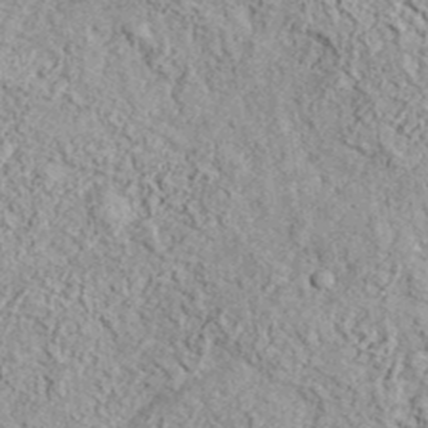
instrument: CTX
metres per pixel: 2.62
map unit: eHh
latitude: 37.7261
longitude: -80.9892
